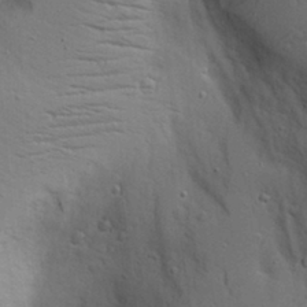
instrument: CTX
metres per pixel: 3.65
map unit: Aa
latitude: 17.6883
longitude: -125.4426
